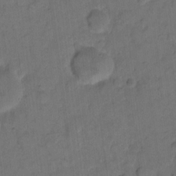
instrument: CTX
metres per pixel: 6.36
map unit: eHh
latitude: 13.4427
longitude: -65.9150
